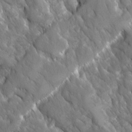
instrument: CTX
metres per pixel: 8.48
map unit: Ave
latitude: -11.2943
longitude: -118.9702
